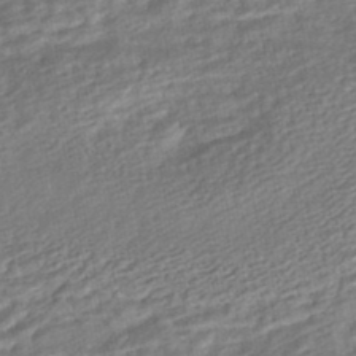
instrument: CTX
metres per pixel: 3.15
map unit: HNhu
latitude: -44.9731
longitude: 101.8422
